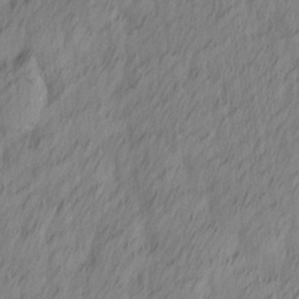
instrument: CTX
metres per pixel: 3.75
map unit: Ave
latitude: 13.1970
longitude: -106.4223
